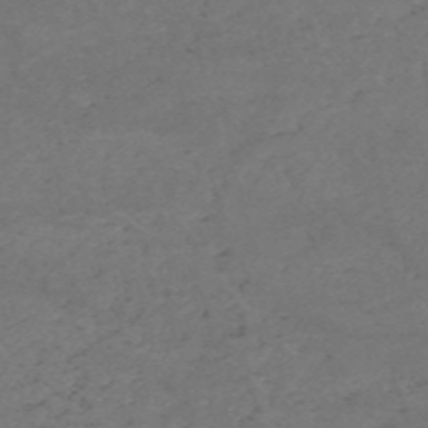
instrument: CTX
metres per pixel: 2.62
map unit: HNb
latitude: -55.1809
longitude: -44.7246
